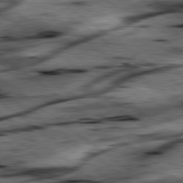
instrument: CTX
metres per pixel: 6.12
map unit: lApd
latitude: 79.6694
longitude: -47.9528
